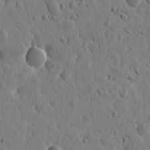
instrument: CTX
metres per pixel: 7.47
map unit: Htu
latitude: -0.6141
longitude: -177.9150
